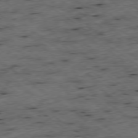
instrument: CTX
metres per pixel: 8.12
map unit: Ap
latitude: -79.4265
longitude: -52.2901
